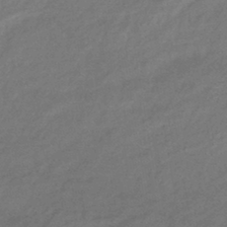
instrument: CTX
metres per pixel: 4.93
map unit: eHb
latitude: -42.8030
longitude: 84.7274
